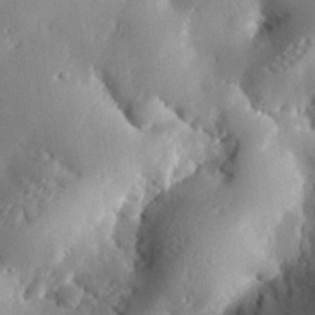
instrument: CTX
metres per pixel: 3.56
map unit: lHvf
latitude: 32.1389
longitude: -84.7813
